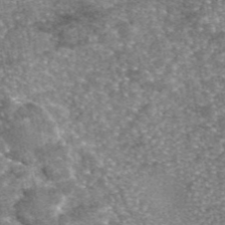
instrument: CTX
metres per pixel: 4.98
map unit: eAb
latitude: 46.1956
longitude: 103.6155
